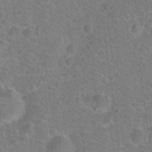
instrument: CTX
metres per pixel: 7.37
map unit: Hto
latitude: 18.2522
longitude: -43.4615
